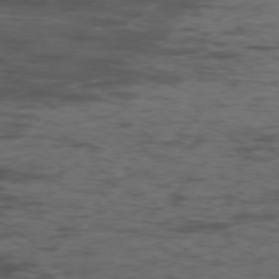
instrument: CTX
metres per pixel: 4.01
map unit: Ap
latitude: -76.2928
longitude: -83.0080
